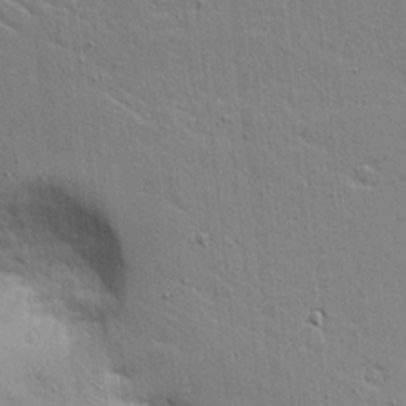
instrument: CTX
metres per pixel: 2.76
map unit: Aa
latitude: 16.7624
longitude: -125.2159
